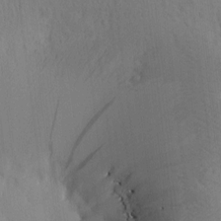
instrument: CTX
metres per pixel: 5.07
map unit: Htu
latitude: -0.0850
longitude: 173.7100
